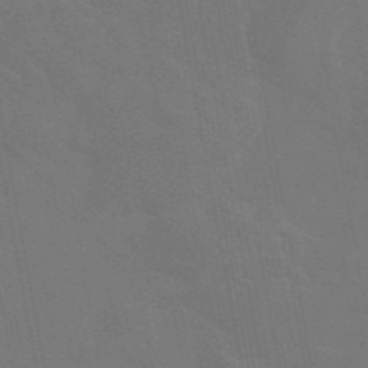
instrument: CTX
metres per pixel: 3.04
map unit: eAb
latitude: 46.2901
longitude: 121.6722
